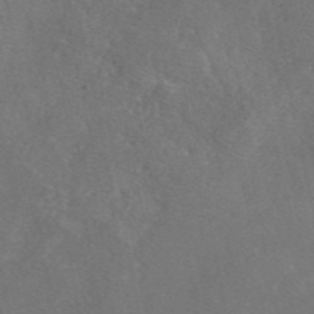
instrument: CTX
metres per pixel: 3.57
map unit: eAb
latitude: 46.7624
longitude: 114.0661
